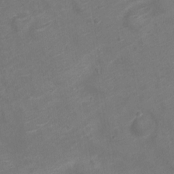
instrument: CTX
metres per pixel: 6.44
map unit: Nve
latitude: -19.7289
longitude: 106.5196
